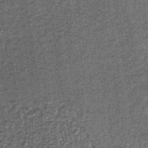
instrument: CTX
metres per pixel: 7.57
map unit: lHb
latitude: -38.4629
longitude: 65.9556
